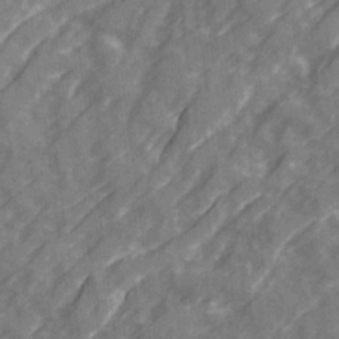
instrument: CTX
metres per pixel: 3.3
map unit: Ave
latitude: 20.0822
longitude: -131.1781
